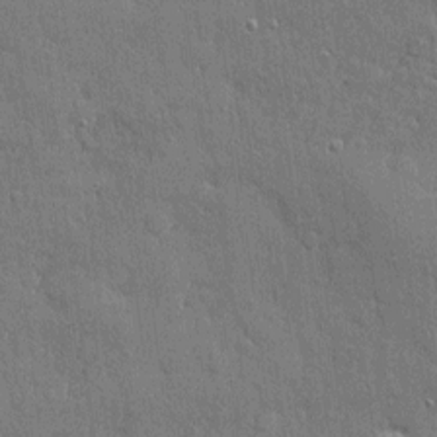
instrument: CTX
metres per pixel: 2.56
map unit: eHh
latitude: 4.8191
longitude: -75.4238
